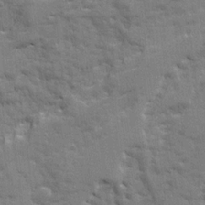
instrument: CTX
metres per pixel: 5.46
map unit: Ave
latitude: 21.1592
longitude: -129.9528
